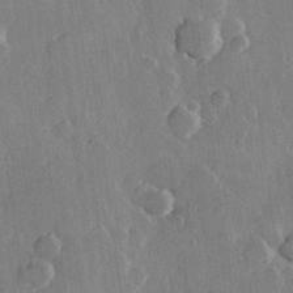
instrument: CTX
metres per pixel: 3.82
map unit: Hve
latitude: 23.1214
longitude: 148.1984
